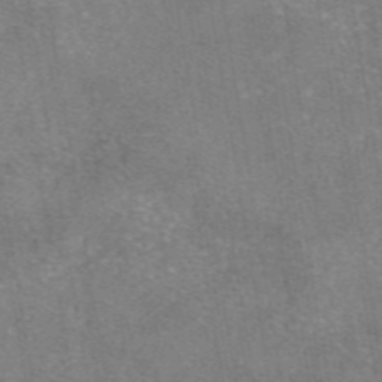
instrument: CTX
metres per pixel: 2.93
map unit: eAb
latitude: 47.3293
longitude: 102.6519
